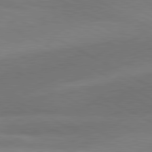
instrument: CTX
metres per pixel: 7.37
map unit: lApd
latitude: 81.0080
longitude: 125.1242
